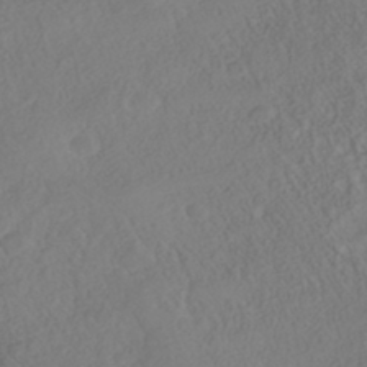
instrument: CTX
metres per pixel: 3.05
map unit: Nhe
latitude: -41.8989
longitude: -111.9339
